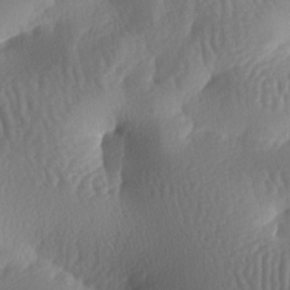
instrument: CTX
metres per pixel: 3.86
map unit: lAa
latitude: -7.3887
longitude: -128.1956
